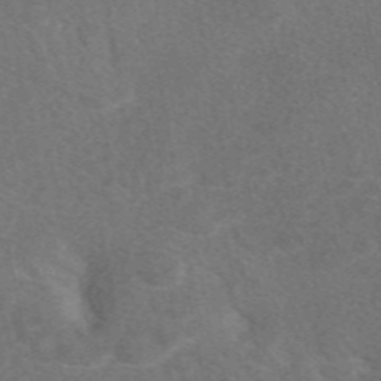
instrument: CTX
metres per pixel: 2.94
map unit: eAb
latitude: 48.1578
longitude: 119.2187
